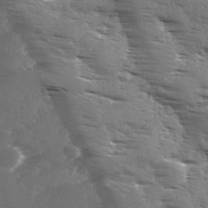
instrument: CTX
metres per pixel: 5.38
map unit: Ave
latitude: 1.4804
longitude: -111.1970
